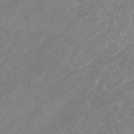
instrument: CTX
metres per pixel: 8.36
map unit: eHb
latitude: -31.7477
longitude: 70.5574
